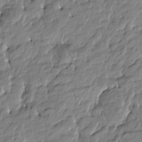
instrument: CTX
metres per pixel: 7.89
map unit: Htu
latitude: -4.8597
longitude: 177.3321
